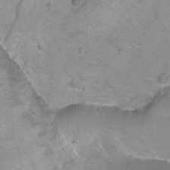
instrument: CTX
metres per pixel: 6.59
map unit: Ht
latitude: 1.2537
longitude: -33.0458
